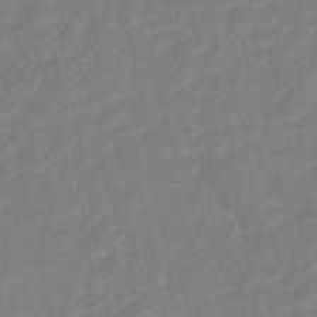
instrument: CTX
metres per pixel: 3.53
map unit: HNhu
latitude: -45.1809
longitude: 103.2565
